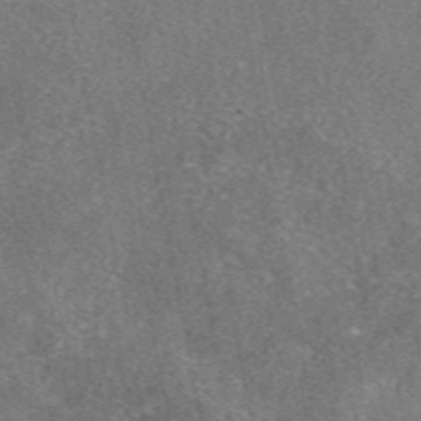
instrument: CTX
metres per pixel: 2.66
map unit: eAb
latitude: 48.1767
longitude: 109.7667
